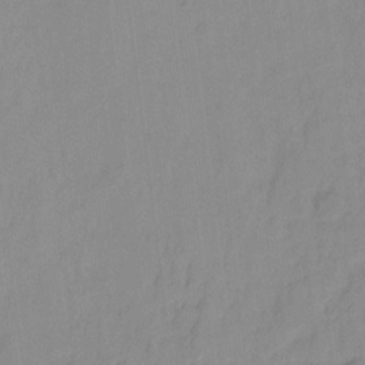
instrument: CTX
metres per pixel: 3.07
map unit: Ht
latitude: -10.9920
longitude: -39.2159
